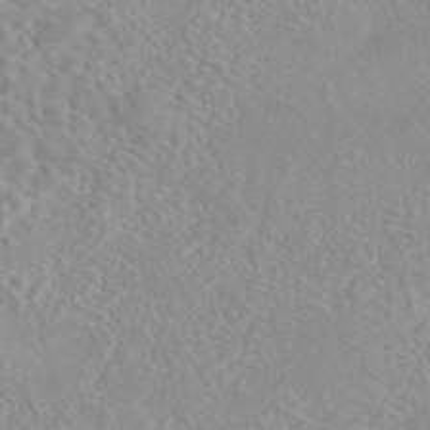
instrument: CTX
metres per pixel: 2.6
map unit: eAb
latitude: 44.5923
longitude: 115.4643
